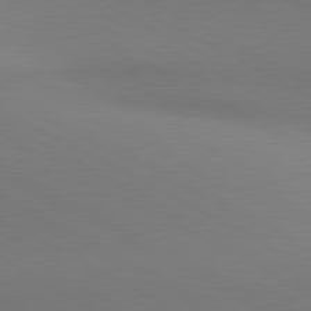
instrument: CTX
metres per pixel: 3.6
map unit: lApd
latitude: 81.0458
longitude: 146.4818
